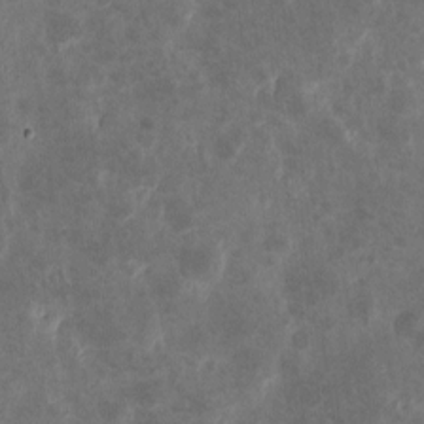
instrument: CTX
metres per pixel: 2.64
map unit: eHh
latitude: 4.3845
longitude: -71.4237
